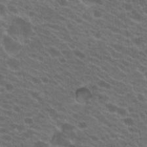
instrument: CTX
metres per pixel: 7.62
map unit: Hto
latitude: 22.8002
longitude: -38.0444
